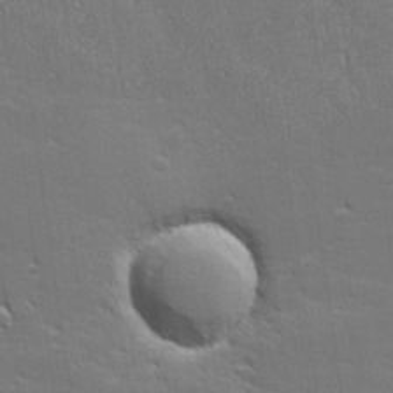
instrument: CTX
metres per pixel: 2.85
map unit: lHvf
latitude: 26.5735
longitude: 141.9556
